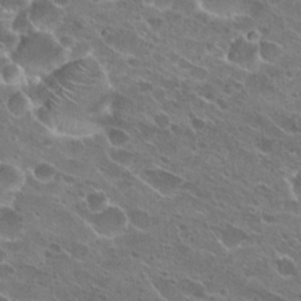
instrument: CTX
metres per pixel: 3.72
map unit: Hto
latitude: 23.5938
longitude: -41.6315
